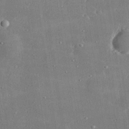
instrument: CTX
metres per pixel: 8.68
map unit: lHvf
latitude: 31.2159
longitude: -89.8962
